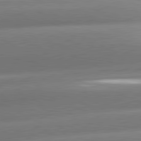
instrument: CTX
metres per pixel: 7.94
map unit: lApd
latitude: 81.1025
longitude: -159.3860
